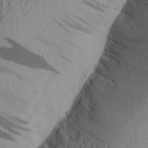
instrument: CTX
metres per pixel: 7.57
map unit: Aa
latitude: 24.5734
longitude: -149.7072
